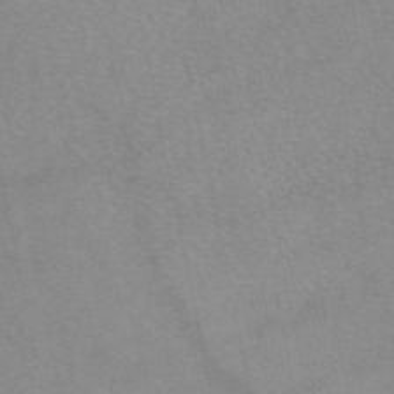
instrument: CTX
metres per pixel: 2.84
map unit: eAb
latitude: 48.8002
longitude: 104.4629
